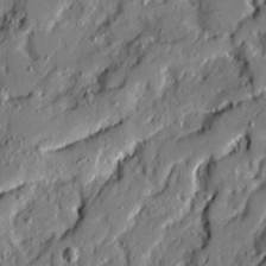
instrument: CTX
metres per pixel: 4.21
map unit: Ave
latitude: 19.7638
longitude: -129.0647
